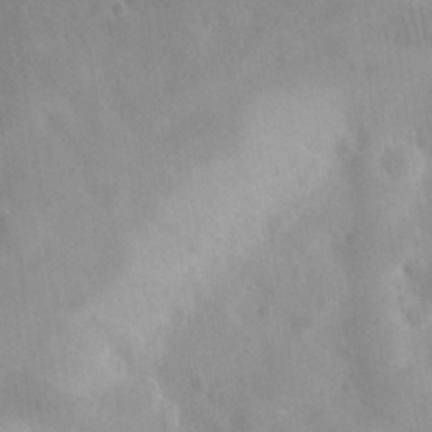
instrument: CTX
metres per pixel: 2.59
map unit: eHh
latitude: 26.1578
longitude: -65.9717
